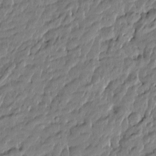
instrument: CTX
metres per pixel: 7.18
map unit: Htu
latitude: -5.3887
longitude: 177.5588
